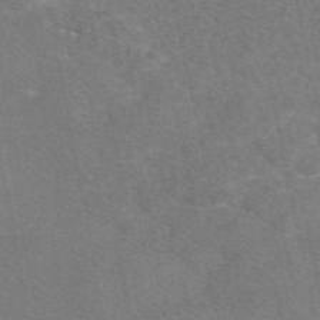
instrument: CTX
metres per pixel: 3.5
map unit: eAb
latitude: 49.4615
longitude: 120.8219
